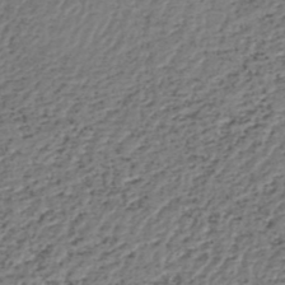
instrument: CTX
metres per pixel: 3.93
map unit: HNhu
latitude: -48.6330
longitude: 30.2928
